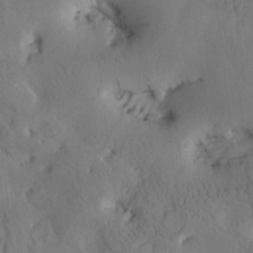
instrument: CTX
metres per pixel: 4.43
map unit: Htu
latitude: -2.8785
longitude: 168.2172
